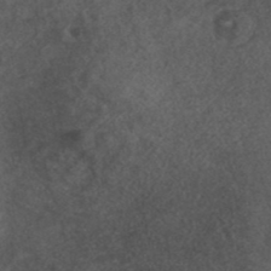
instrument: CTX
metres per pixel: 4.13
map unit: ANa
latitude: 39.2159
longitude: 29.1053
